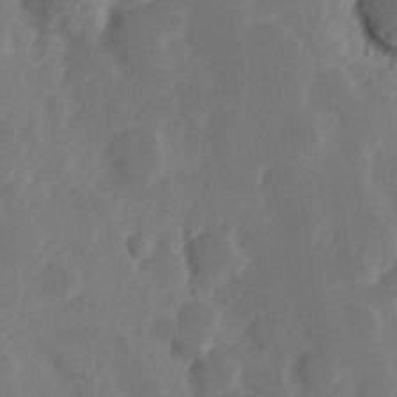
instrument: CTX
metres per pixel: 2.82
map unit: Hve
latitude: 25.4615
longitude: 145.1053
